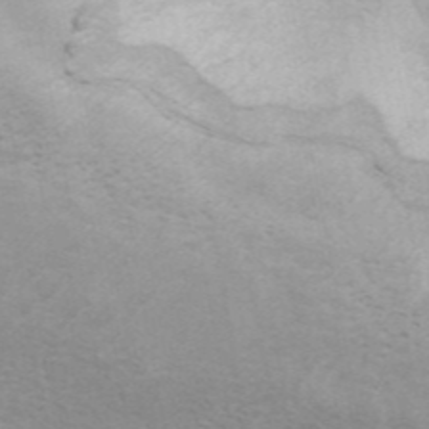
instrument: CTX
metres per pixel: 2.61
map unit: ANa
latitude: 45.4426
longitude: 26.2361
